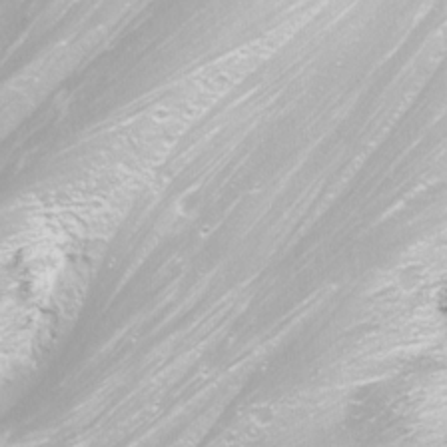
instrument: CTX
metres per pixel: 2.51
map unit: Nhu
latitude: -11.3699
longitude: -64.4979
